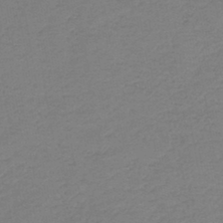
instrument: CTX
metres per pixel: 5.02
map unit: HNb
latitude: -42.6140
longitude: 49.6344
